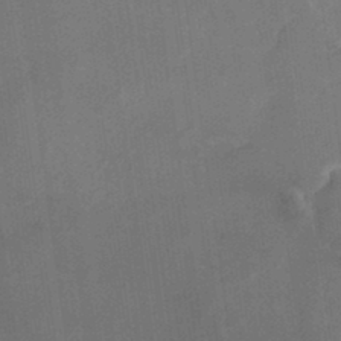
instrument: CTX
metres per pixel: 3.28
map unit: HNhu
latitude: 6.0822
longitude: 0.5196
